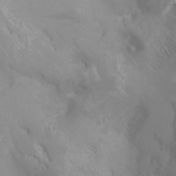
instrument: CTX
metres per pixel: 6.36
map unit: Ht
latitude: -10.3117
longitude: -33.1025
